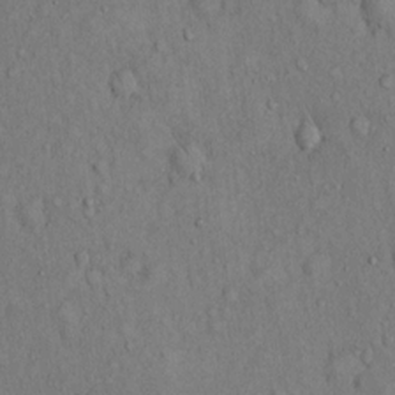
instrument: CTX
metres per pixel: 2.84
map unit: Hto
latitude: 13.5182
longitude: -58.3656
